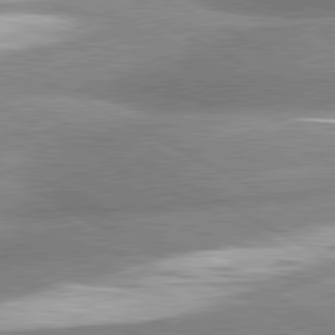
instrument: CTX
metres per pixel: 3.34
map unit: lApd
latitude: 81.2159
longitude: -163.2915
